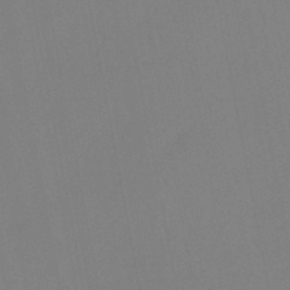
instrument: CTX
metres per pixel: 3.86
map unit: lHb
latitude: -46.2550
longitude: 75.4266
